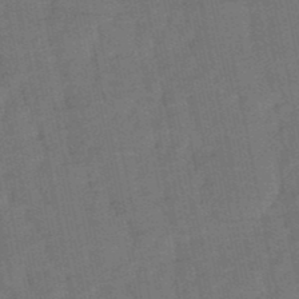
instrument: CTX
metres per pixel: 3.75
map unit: eHb
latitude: -50.0283
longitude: 78.2361
